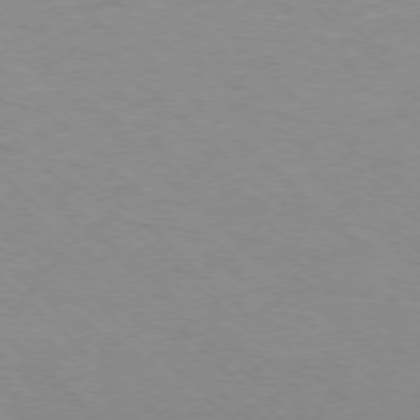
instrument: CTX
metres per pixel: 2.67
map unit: Ap
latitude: -77.1620
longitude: -77.6694
